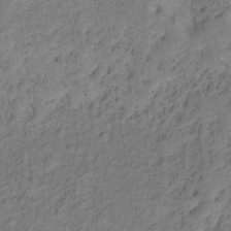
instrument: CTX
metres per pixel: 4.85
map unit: Ht
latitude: 10.0444
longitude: -40.1388
